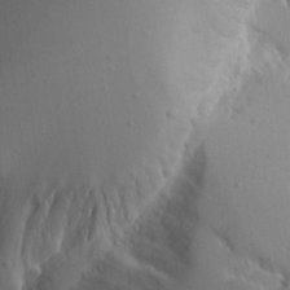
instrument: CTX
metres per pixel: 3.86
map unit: Aa
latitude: 13.5749
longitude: -142.6869
